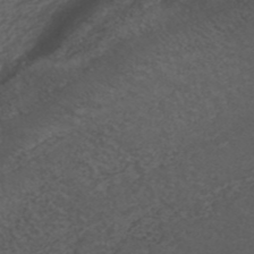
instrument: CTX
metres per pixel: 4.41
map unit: ANa
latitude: 42.5546
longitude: 28.0472
